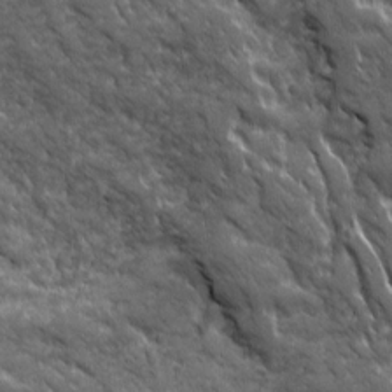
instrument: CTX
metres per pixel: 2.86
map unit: Ave
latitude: 19.3481
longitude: -134.1011
